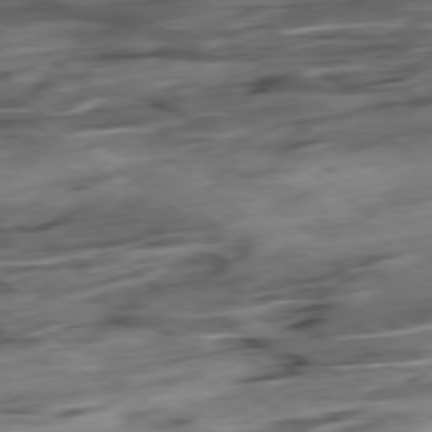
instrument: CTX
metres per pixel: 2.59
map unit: Hpe
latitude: -79.0108
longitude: -17.9339
